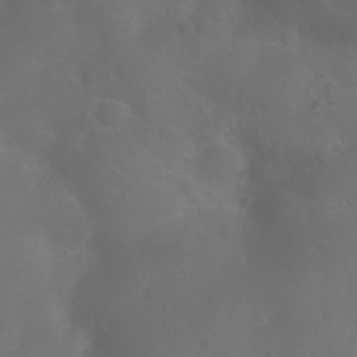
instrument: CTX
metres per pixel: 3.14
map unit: Nhu
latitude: 27.6883
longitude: -55.4237
